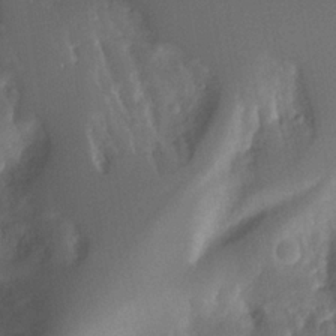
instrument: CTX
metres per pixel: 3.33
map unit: Htu
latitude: -12.5763
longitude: -73.7261
